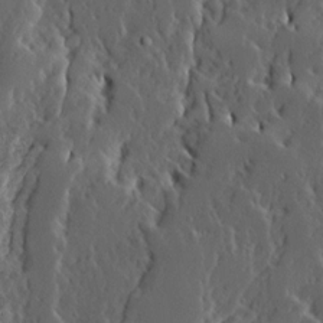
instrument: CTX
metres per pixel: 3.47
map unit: Ave
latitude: 14.1011
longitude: -136.6869
